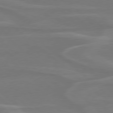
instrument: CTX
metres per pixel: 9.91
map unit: Hpe
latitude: 78.2712
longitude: -125.9528
